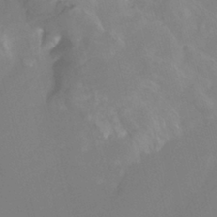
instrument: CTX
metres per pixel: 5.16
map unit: HNhu
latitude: -26.9541
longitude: 73.9745
